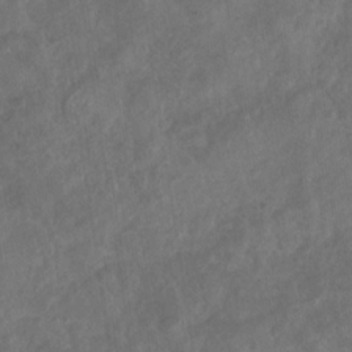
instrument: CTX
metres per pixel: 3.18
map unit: Nhu
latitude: -30.8219
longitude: -62.5168
